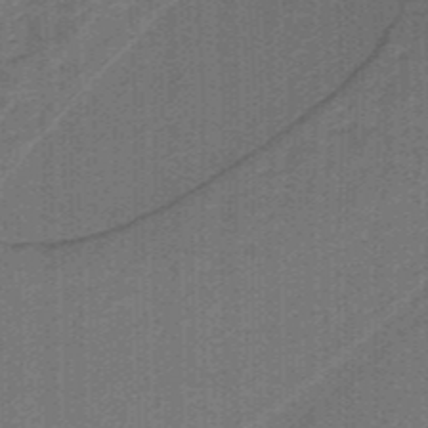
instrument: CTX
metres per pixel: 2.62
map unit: lHb
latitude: -39.4077
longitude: 54.3495
